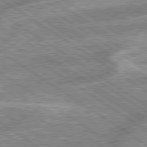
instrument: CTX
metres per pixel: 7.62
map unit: lApd
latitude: 79.3671
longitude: -170.2711
